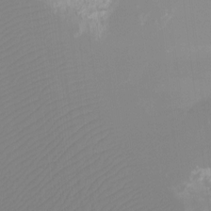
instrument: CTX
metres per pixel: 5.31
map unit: Htu
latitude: -13.0675
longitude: -48.5546
